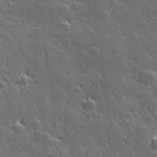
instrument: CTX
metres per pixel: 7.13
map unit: Hve
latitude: 27.3293
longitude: 144.7652
